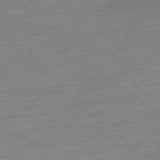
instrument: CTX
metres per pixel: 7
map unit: Ap
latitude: -77.6911
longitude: -77.1781
